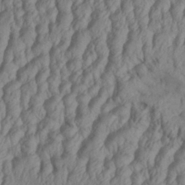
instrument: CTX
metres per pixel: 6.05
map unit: Aa
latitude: 33.2537
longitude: -136.3656
